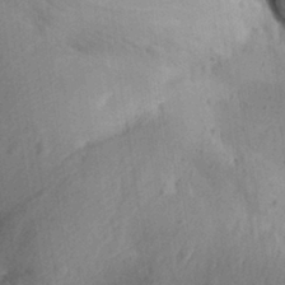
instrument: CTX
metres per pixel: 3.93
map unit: Aa
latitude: 29.6127
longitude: -145.1403
